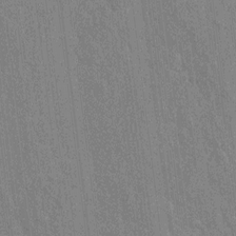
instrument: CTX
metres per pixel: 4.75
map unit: lAvf
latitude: 7.5182
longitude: 166.5007
